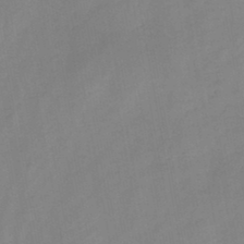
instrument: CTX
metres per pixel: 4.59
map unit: HNb
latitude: -45.3321
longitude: -38.5735
